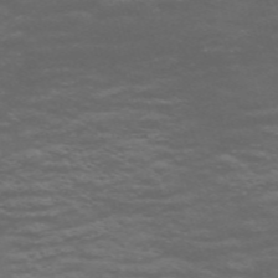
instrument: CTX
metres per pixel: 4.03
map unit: Nve
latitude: -58.7274
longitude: 56.1606
